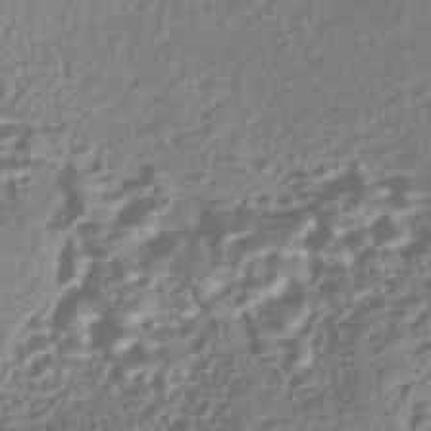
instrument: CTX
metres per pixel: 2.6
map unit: Nhe
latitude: -45.3510
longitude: 151.4454
